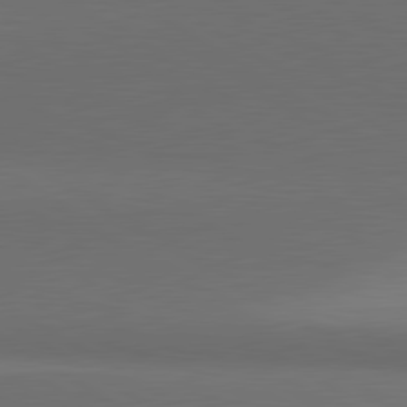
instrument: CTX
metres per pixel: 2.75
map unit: lApd
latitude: 80.8947
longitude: 160.3117
